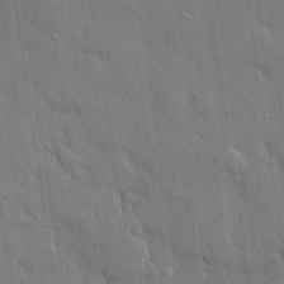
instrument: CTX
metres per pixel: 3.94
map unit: eHh
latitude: 30.6869
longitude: -79.1214
